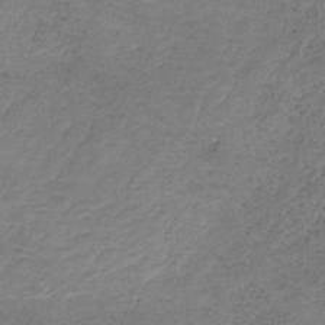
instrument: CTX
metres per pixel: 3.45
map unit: HNb
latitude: -32.9164
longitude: 58.4817
